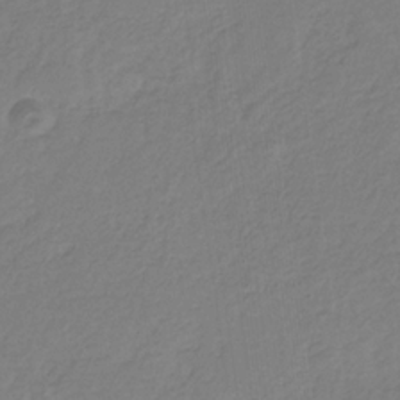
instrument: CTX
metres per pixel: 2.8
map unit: eHb
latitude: -30.1794
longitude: 63.8611
